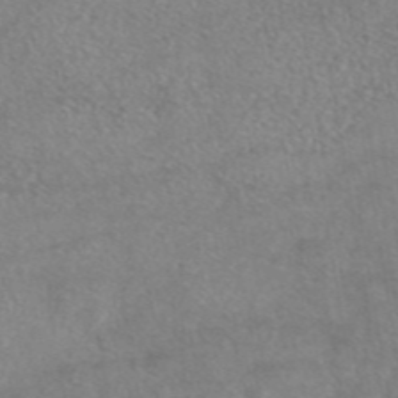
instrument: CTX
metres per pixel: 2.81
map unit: eAb
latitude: 44.8191
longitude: 109.4643
